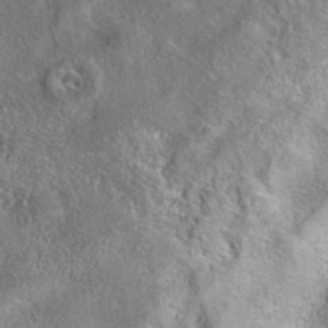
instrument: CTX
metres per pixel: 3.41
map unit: eAb
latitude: 36.7246
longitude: 112.0850
